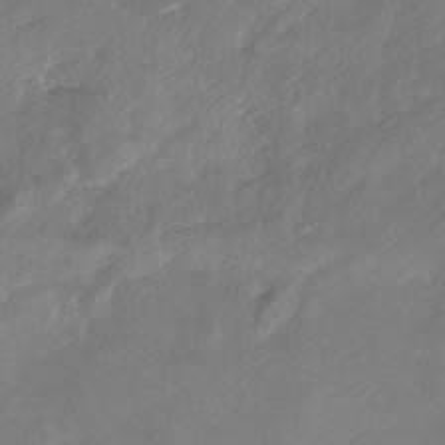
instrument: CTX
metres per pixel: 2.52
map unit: Nhu
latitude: -22.0283
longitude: -56.6868
